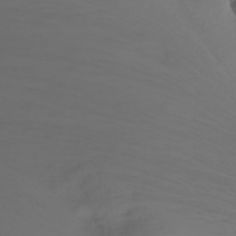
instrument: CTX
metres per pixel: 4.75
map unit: Ht
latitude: -1.0109
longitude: -61.4993
